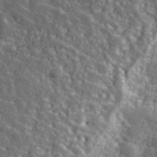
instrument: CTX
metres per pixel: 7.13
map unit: ANa
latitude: 40.1766
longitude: -89.6694
